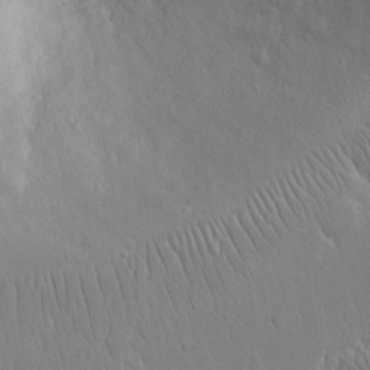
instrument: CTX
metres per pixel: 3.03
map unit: eHh
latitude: 15.2726
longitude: -71.3481
